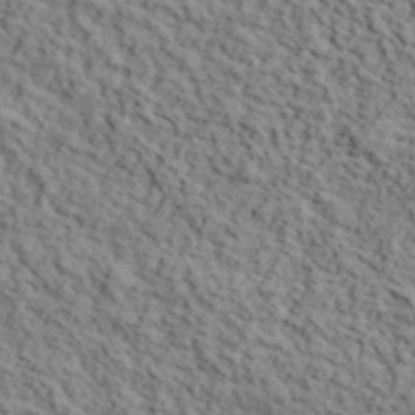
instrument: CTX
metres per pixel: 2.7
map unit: lHvf
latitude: 39.6127
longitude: -87.9150
